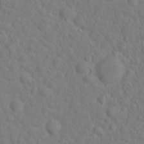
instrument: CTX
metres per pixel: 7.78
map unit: eHh
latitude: 1.2159
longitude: -56.4223
